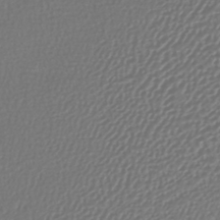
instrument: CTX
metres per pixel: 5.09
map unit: lHb
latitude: -42.3495
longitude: 69.3509
